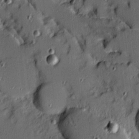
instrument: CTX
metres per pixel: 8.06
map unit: Ave
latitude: 10.1956
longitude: -101.9528
